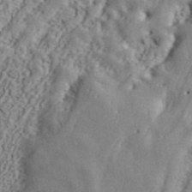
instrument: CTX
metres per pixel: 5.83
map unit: ANa
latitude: 43.1781
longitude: 47.6910
